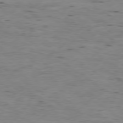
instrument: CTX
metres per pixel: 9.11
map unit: Ap
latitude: -79.2754
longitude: -101.3860
